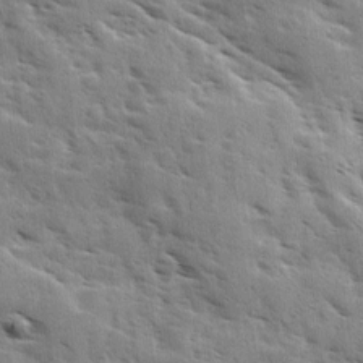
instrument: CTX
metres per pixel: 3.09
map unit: Ave
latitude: 11.1214
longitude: -102.6679
